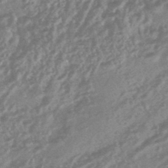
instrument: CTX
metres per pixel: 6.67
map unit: HNhu
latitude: -45.5777
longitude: 92.4440
